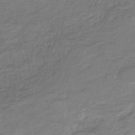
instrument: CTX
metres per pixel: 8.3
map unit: HNhu
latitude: -47.3320
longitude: 28.1417
